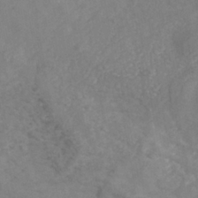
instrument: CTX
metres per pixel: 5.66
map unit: Nhe
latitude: -40.3684
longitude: -110.3656
